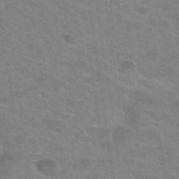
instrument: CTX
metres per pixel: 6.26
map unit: Hto
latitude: 30.6491
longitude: -47.3482
